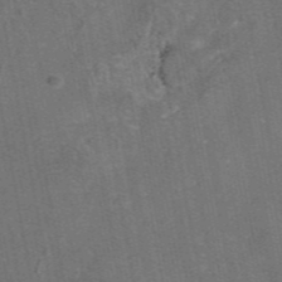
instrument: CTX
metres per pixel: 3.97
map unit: eAb
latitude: 46.2901
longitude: 107.2943
